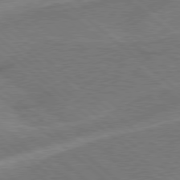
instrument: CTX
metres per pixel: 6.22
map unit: Hpe
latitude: 78.1578
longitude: -153.1592
